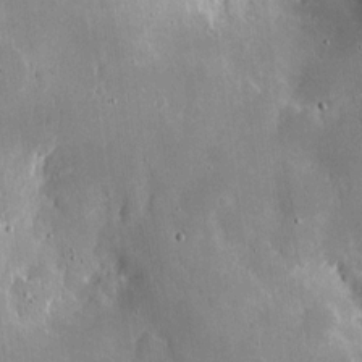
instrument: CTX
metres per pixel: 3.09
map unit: eHh
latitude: 9.2537
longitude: -70.7057
